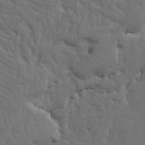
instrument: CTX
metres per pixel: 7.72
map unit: Nhu
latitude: 18.7435
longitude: -73.8584
